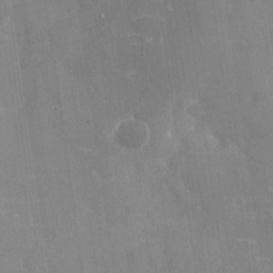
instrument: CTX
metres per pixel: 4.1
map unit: Nhu
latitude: -28.3495
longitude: -80.1578
